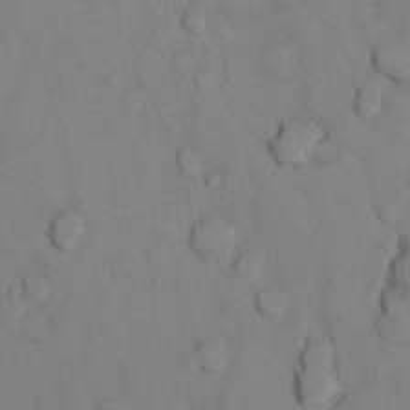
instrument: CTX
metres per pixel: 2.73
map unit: Nhu
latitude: 13.1403
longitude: -29.3293
